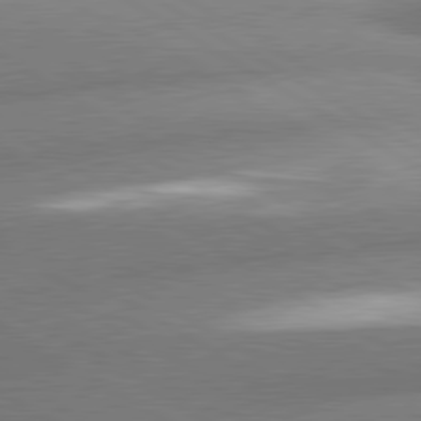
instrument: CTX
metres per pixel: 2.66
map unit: lApd
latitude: 80.4223
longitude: -162.5735
